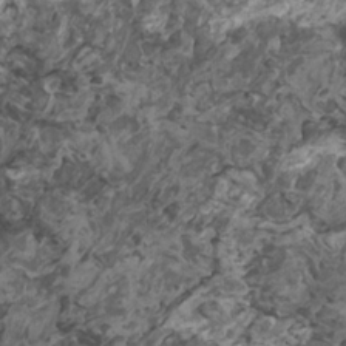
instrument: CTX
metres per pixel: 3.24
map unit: HNhu
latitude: 0.7057
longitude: 5.3698
